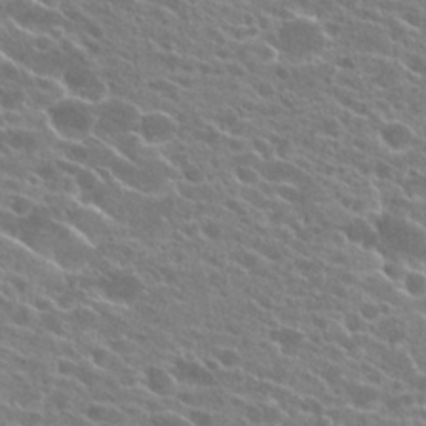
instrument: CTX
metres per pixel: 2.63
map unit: Hto
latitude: 24.1577
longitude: -41.0269
